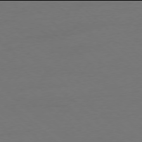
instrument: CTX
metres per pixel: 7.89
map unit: Ap
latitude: -78.0094
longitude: -69.9150
